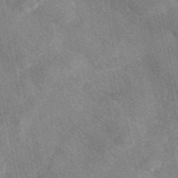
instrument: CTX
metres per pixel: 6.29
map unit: eAb
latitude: 47.9717
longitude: 121.7477
